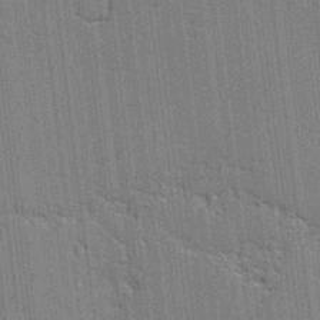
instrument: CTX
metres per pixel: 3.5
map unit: lAvf
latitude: -1.5399
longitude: -107.7450
